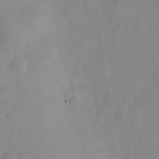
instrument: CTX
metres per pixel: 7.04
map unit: Nve
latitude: -22.0661
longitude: 106.7463
